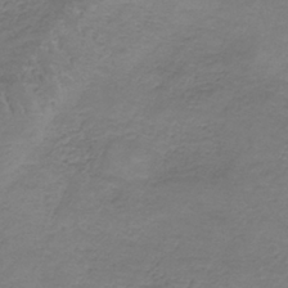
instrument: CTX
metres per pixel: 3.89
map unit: HNb
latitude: -35.4832
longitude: 56.5196
